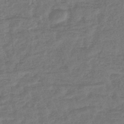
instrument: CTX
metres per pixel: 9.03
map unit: lHb
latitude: -43.8800
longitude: 79.3887
